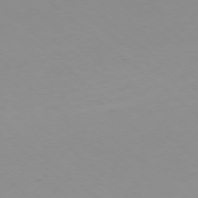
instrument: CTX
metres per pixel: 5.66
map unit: Hpe
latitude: -78.4629
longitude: 12.9731
